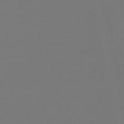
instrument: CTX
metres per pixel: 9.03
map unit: eHb
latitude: -49.9556
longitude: 78.9352
